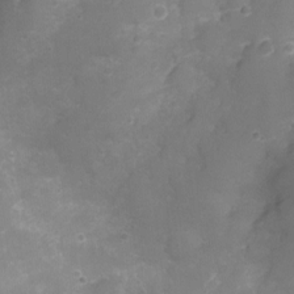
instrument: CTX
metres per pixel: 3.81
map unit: Ht
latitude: -7.1053
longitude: -21.4238
